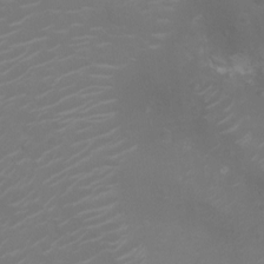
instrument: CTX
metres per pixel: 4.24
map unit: Nhu
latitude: -10.3495
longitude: -20.4034
